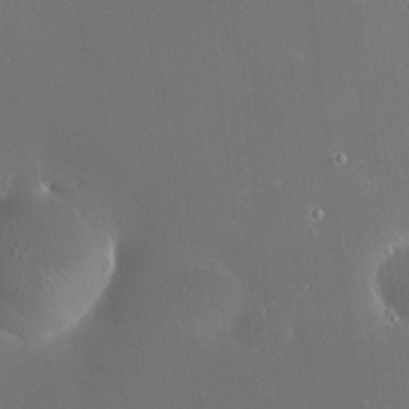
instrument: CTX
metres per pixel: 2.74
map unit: HNhu
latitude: 5.9906
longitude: 13.3888
